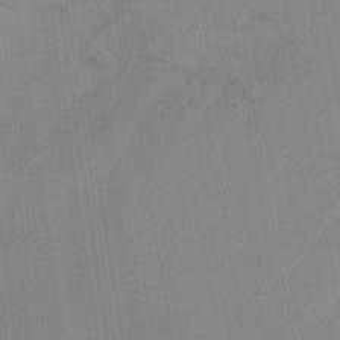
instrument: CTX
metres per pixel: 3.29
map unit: Ht
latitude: 0.8002
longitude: -32.4601
